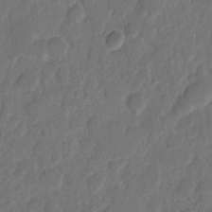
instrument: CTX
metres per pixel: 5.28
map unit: eHh
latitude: 8.6680
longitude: -65.2915
